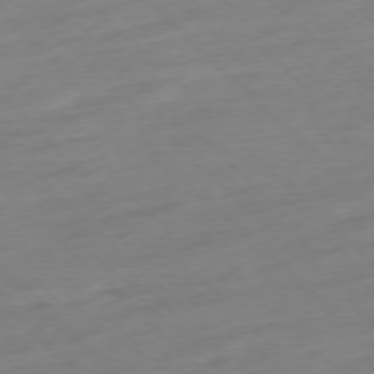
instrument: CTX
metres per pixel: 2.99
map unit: Ap
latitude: -77.4832
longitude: -98.4034
